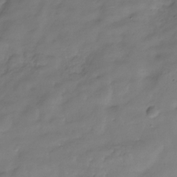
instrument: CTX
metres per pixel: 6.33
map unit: Hve
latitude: -31.5021
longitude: 91.2376
